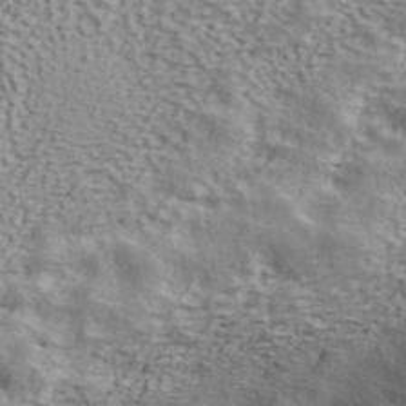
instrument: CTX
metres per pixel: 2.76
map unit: ANa
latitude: 42.2523
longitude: 49.5399
